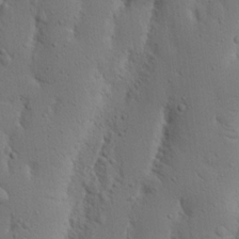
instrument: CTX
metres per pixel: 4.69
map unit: Nhu
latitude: 18.9702
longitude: -75.5182
